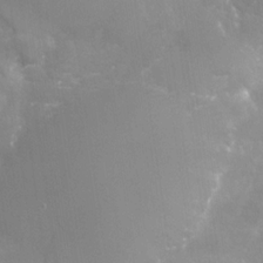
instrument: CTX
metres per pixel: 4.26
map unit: Nhu
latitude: -29.8233
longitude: -64.4223
